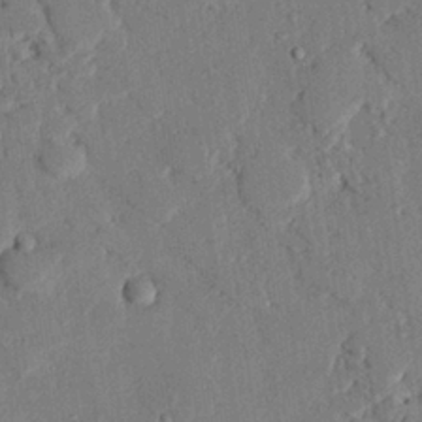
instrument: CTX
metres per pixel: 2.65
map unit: eHh
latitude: 26.6869
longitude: -81.2159
